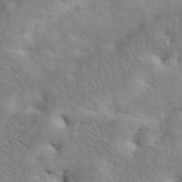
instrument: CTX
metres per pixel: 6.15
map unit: eAb
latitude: 42.0822
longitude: 103.9745
